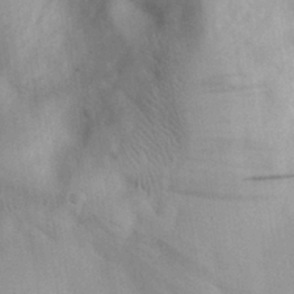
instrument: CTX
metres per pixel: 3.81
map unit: eHh
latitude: 31.2537
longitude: -72.5924
